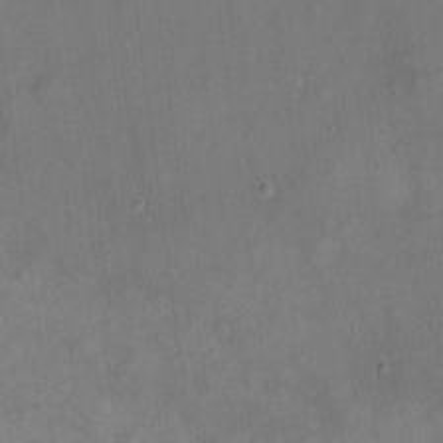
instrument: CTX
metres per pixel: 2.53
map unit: eHh
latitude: 4.3845
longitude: -69.2726
